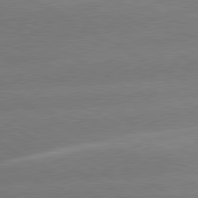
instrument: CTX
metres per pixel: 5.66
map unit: lApd
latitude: 80.3278
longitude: -151.1214
